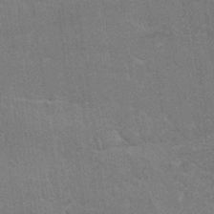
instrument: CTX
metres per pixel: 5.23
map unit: Nhu
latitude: 26.6491
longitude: -64.0822
